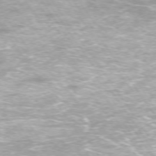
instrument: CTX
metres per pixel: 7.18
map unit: Ap
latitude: -74.8786
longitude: -75.9339
